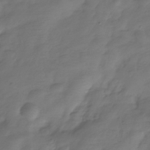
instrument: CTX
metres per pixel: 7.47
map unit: Hve
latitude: -31.7099
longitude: 91.1998
